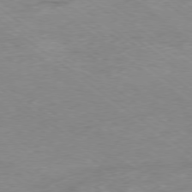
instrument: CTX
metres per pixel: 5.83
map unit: Hpe
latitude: -78.9730
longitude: -22.4412
